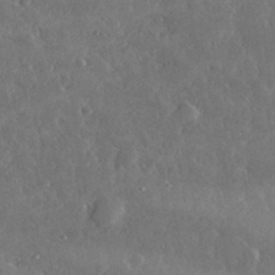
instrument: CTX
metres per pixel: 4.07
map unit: lHvf
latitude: 33.1403
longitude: -90.2900
